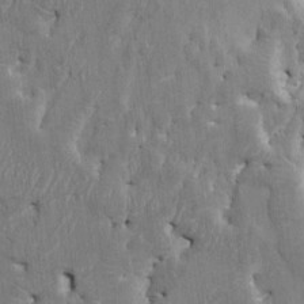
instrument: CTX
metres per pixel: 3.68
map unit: HNhu
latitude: 4.0633
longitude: -6.8947
